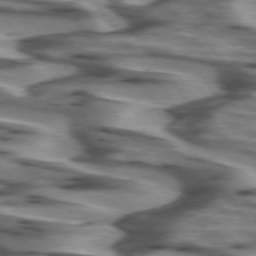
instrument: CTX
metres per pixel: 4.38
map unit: lApd
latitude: 74.5735
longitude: -58.4034
